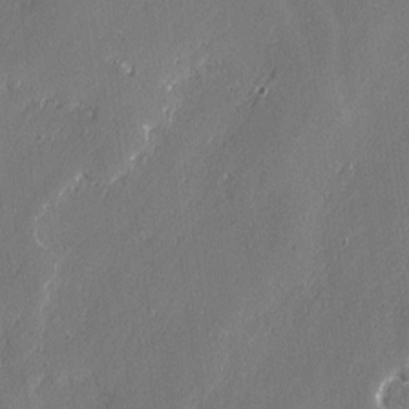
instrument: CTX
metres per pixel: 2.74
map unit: lAvf
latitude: -2.2739
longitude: -107.2159
